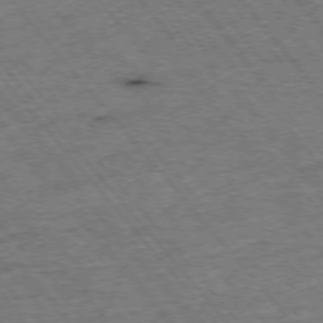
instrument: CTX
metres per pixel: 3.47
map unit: Hpe
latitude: -75.5777
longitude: -16.6679
